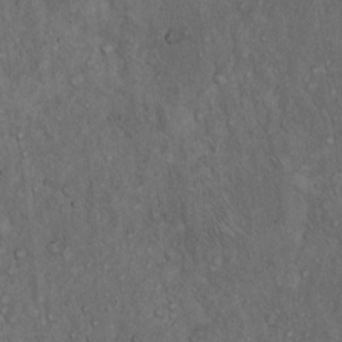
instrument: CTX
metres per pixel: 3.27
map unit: Hto
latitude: 15.9528
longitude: -56.4789
